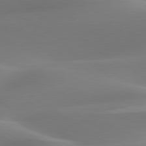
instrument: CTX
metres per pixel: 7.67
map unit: lApd
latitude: 79.7261
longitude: -92.7435
